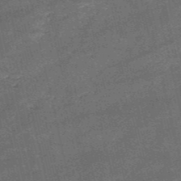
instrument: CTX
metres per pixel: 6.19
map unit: HNb
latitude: -52.2361
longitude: -40.4412
